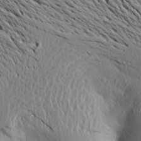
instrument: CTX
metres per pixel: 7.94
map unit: Aa
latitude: 19.9150
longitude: -148.2900
